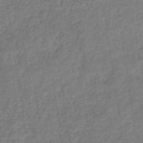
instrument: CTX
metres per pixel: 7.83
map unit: eHb
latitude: -31.6155
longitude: 72.8408
